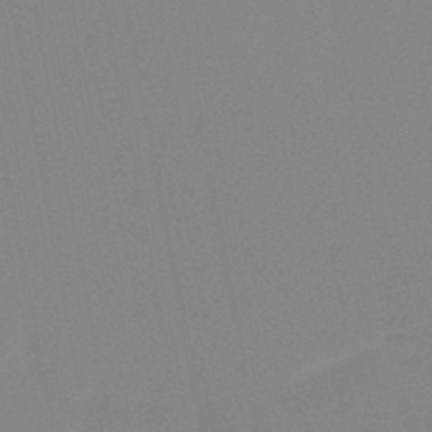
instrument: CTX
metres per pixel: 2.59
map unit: HNb
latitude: -45.8045
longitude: -43.1781
